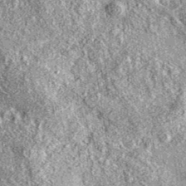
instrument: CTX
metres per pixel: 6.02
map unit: eAb
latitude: 37.0458
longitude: 110.9731
